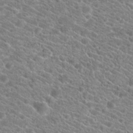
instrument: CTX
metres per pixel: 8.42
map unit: Hto
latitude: 20.2145
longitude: -38.4223
